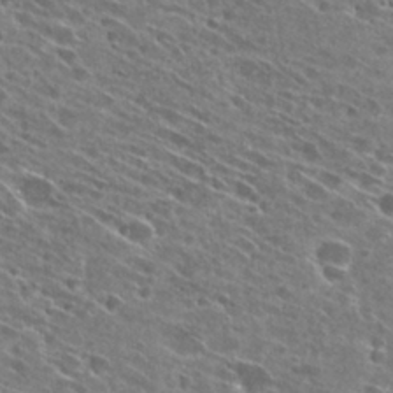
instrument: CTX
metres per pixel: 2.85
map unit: Hto
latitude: 28.0255
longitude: -44.9136
